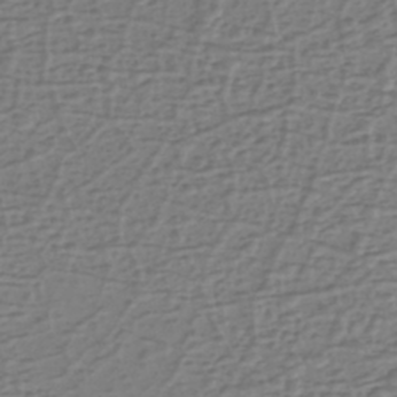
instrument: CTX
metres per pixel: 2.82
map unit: eHh
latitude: -39.9367
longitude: -28.2900
